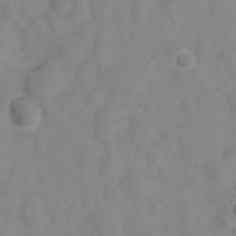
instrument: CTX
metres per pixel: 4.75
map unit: Nve
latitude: -22.4062
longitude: 106.9542
